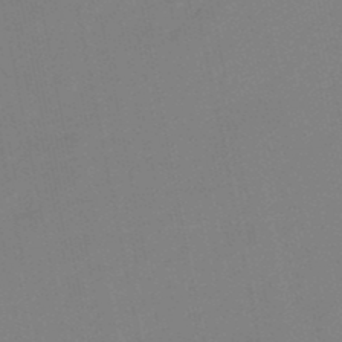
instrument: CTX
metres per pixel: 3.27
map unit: lHb
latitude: -48.5763
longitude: 79.9556
